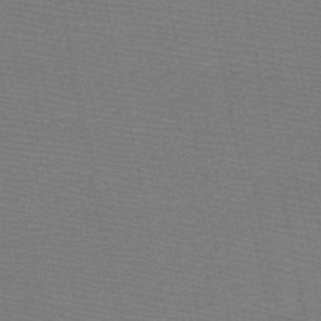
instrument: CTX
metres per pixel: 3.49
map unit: HNb
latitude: -48.4440
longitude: -41.0836
